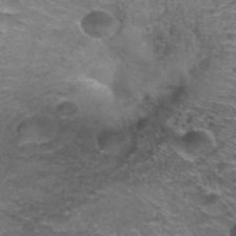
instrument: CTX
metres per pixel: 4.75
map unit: Hto
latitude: 38.3845
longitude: -42.1956
